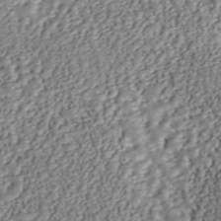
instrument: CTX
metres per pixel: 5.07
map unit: ANa
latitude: 45.8017
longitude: 37.1620
